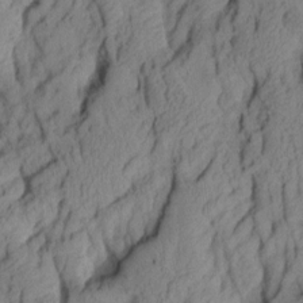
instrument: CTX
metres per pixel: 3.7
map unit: Aa
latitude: 7.3482
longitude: -128.0633
